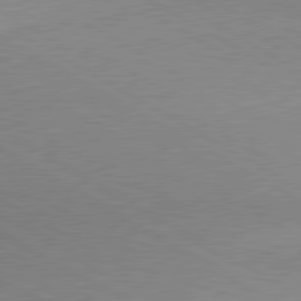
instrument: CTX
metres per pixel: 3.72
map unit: lApd
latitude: 80.2145
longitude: 166.1039
